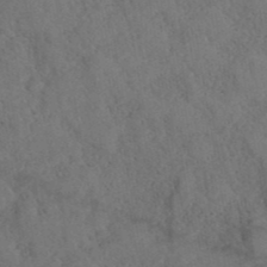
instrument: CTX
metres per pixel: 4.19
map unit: ANa
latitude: 39.8583
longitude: 18.7085
